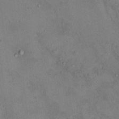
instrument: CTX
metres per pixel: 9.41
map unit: Nhu
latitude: 12.0444
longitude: -26.8002
